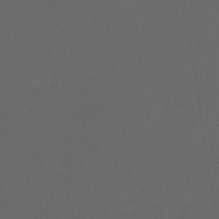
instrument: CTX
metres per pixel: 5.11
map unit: eHb
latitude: -32.1606
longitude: 72.0661
